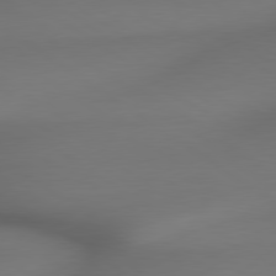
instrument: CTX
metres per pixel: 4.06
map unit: lApd
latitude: 79.4616
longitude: -174.4790
